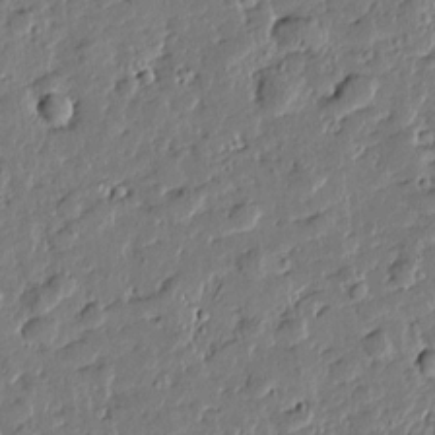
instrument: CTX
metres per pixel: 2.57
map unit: Htu
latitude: 0.4412
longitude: -178.6113
